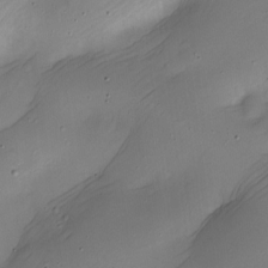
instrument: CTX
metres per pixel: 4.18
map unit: Nhe
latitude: -19.6533
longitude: 144.5574
